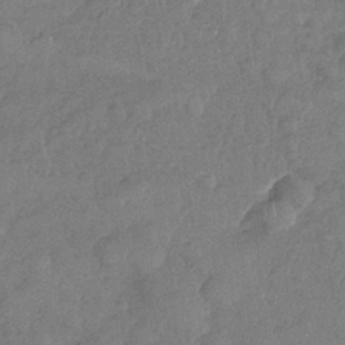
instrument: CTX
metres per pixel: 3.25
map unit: Nhe
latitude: -36.4440
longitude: -176.9513
